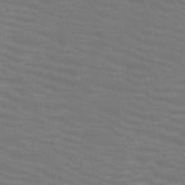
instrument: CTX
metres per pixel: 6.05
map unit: HNb
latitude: -49.7856
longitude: -50.6679
